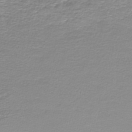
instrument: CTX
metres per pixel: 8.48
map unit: HNb
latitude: -46.5384
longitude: 52.1794
